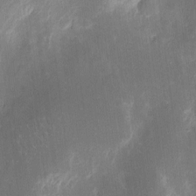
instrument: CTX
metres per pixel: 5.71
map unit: eHh
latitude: 9.8583
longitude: -71.1781
